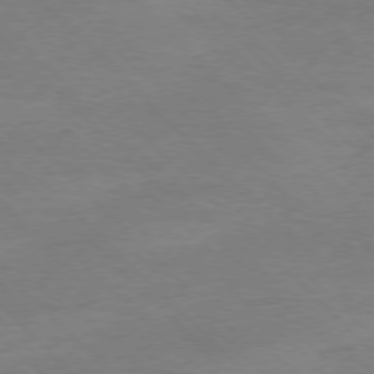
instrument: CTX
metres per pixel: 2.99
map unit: Ap
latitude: -77.6155
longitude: -87.0647
